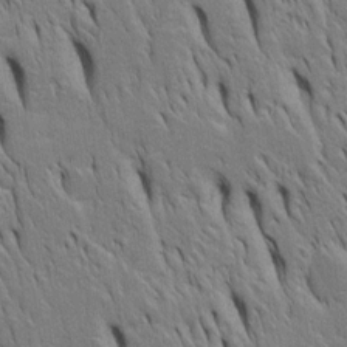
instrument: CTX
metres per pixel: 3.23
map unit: Htu
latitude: -4.1039
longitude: 151.2753
